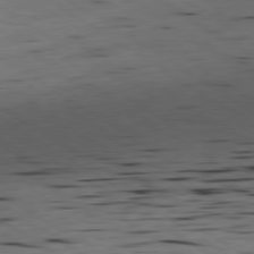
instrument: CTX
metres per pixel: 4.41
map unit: Ap
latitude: -80.0283
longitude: -101.0081
